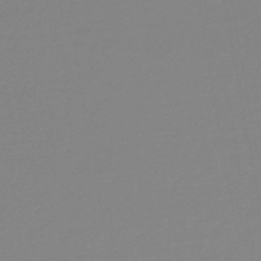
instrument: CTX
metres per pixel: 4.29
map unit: lHb
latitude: -44.4062
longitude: 75.9556
